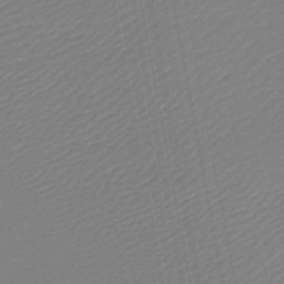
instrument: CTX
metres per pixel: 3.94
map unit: lHb
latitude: -46.1039
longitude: 74.2929
